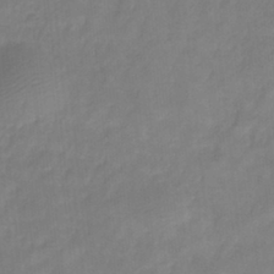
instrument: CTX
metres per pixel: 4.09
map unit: HNhu
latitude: -27.5210
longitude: 74.6519
